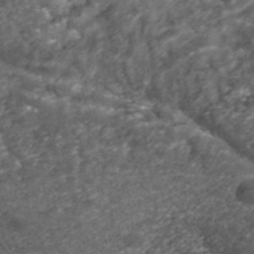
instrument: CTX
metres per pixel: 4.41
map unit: ANa
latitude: 42.0255
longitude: 27.5777
